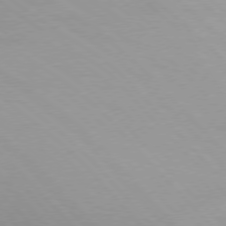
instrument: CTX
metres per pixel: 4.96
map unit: Ap
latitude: -76.3117
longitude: -76.5734
